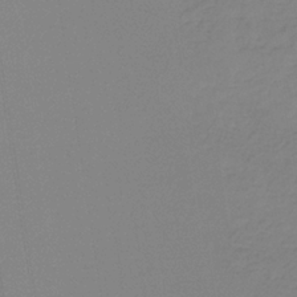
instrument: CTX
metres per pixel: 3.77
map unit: HNb
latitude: -33.5966
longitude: 53.5588
